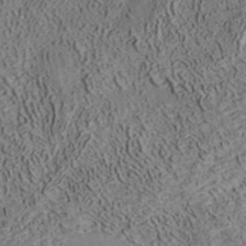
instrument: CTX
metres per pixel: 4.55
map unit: ANa
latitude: 39.0647
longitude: 22.1606
